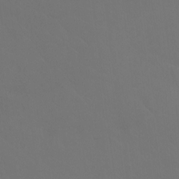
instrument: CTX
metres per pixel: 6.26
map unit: Htu
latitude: -14.0283
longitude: -47.7450
